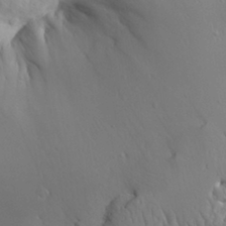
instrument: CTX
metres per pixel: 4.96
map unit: Aa
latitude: 31.5749
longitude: -143.3860
